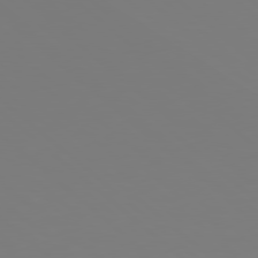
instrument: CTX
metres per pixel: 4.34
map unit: Hpe
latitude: 78.0255
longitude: -174.3278
